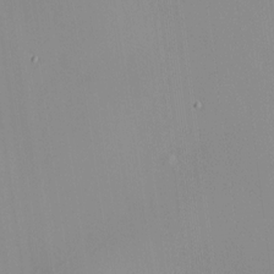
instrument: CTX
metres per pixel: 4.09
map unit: HNhu
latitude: 11.5560
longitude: 10.7085
